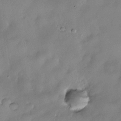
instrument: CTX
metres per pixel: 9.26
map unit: Nhe
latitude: -30.5007
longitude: -140.0822
